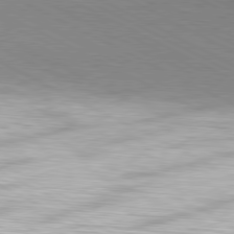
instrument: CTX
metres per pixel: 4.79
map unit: Hpe
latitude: -81.4266
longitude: 17.9556
